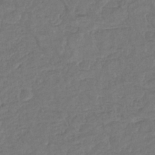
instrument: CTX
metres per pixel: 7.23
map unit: eHb
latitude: -34.7463
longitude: 76.8597
